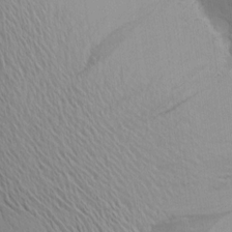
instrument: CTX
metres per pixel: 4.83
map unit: Aa
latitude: 18.8002
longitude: -143.6316
